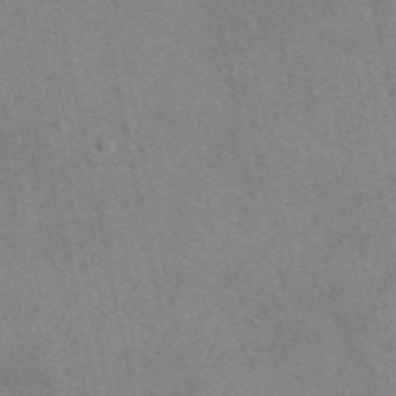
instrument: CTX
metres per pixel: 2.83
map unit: eAb
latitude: 48.4601
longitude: 113.7856
